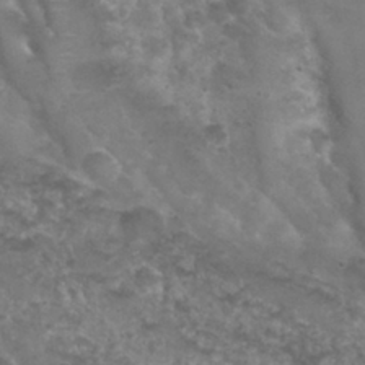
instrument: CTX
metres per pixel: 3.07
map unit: Nhu
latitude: 29.5749
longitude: -50.1200
